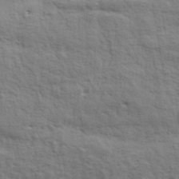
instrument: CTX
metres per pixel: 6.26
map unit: lHvf
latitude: 38.4223
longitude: -89.1970
